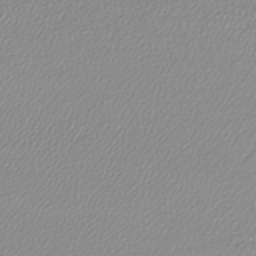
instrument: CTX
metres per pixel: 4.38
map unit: lHb
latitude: -41.8989
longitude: 69.8989
